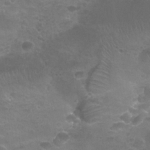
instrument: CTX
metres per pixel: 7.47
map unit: Nhu
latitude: 25.7638
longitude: -52.8947
